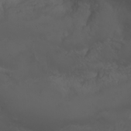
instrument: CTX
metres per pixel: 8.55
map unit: Nhu
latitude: 22.7435
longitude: -64.1578
